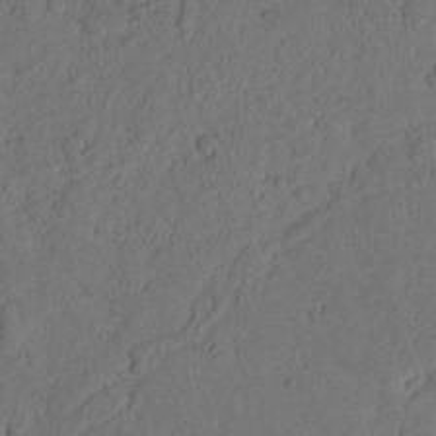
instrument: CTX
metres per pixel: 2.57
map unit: Nhu
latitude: 20.8569
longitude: -75.2159
